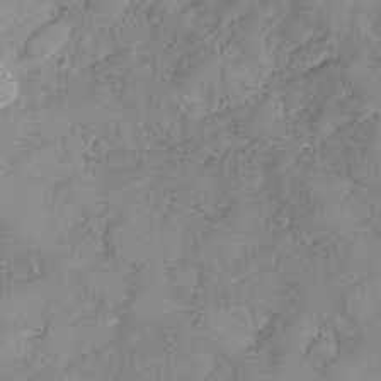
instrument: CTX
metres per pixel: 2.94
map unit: Ave
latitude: -7.7855
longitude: -118.5545
